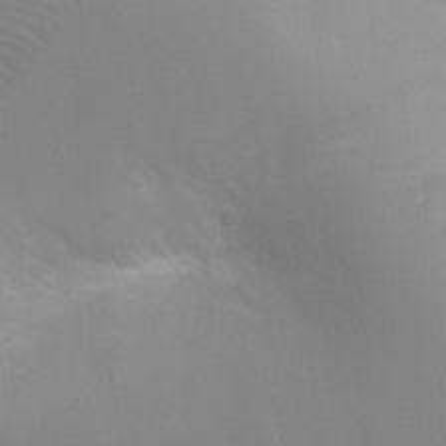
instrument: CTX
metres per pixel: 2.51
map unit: Ht
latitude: -4.2928
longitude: -18.8380
